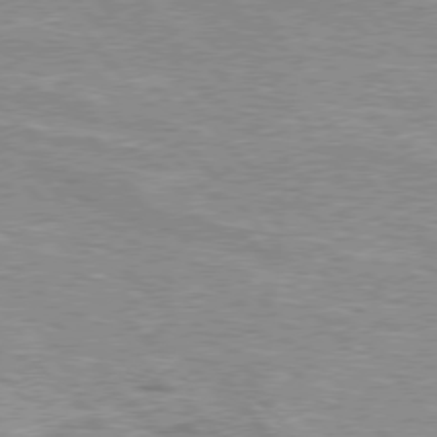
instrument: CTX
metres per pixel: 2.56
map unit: Hpe
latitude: 76.6112
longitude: -150.0822
